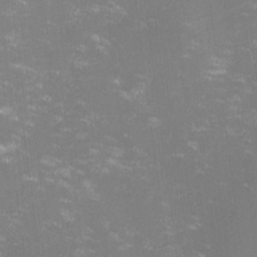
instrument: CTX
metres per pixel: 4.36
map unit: lHvf
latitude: -14.5007
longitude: -100.6680
